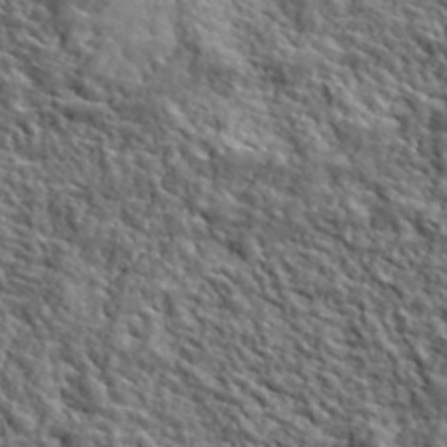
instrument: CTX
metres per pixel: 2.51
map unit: lHvf
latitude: 40.3656
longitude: -86.7813
